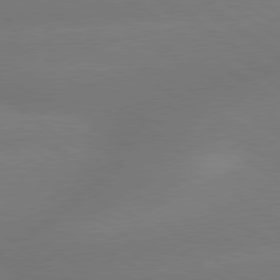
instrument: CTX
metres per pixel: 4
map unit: lApd
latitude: 79.6505
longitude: -150.6301
